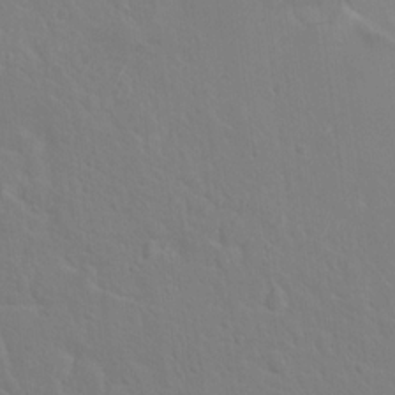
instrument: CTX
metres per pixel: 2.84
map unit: Nhu
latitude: 17.6316
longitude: -33.8583
